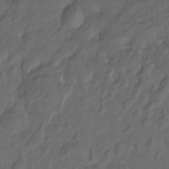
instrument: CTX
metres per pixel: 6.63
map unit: Hto
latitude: -7.9745
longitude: -40.5356
